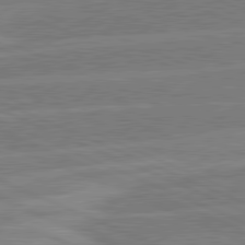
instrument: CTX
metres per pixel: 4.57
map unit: lApd
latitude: 81.1781
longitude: -127.1592
